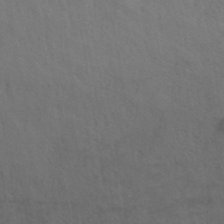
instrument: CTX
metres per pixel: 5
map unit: ANa
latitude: 39.6316
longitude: 19.9745
